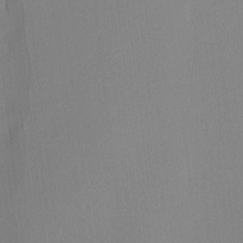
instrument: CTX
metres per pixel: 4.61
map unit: Ave
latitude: 3.3481
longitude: -114.4601
